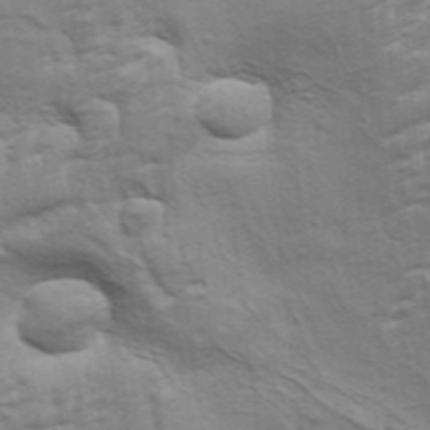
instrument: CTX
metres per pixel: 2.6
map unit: Aa
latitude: 34.1955
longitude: -135.8583
